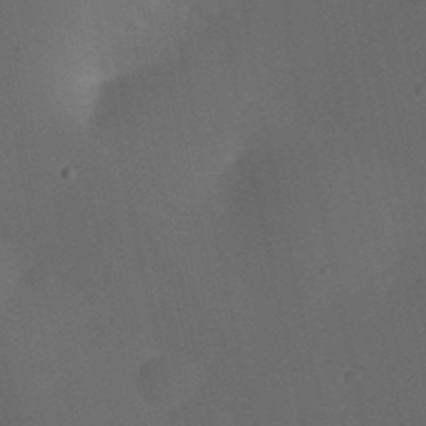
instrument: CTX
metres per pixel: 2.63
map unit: eHh
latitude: 25.7071
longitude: -69.7072
